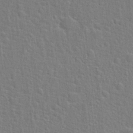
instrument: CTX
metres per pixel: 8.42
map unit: Hto
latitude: 22.3656
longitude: -47.2348
